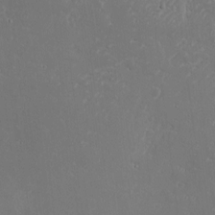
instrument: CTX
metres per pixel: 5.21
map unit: eHh
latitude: 2.3467
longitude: -78.5357
